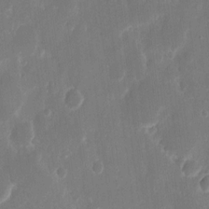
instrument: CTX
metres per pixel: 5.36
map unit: eHh
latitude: 13.1403
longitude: -72.5735
